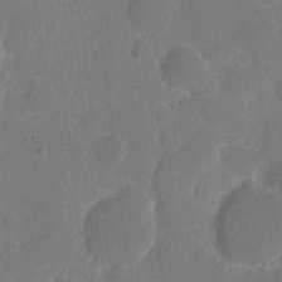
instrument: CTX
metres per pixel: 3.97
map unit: eHh
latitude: 5.3104
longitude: -66.4790
